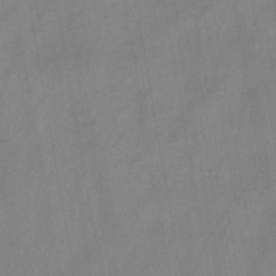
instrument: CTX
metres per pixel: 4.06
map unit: HNb
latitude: -45.3321
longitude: -38.8947
